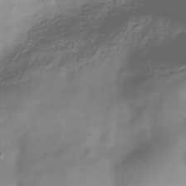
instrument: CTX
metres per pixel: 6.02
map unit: Hve
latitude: -31.5399
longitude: 94.2550
